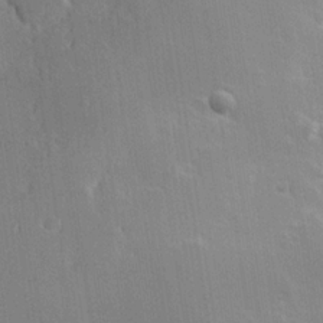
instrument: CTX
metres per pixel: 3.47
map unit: Hve
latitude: 23.4048
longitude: 146.8408
